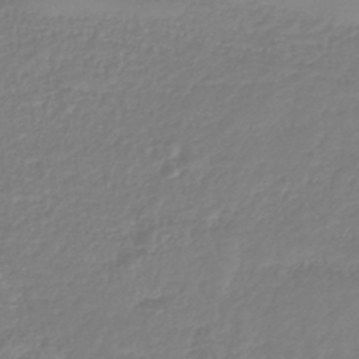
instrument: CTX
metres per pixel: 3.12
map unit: lHb
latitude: -41.1809
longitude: 67.4265
